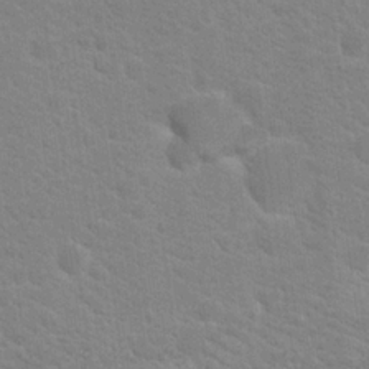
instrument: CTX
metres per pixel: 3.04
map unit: Hto
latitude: 18.7246
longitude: -37.4805
